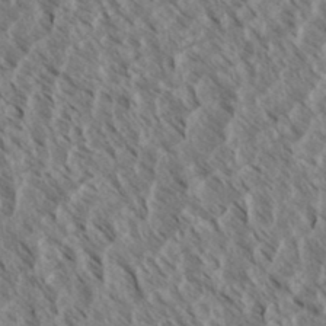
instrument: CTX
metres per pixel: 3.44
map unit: eHh
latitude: 34.6679
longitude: -139.8394
